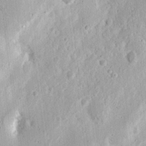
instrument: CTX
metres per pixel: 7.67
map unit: Nhu
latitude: 12.9325
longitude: -73.9717
